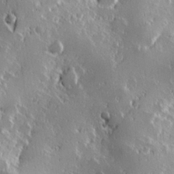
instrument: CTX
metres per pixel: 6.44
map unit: Hve
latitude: 23.7827
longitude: 146.2550
